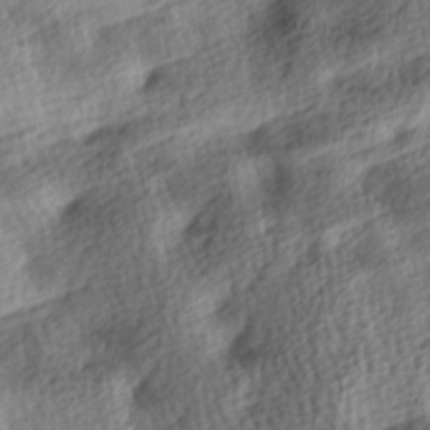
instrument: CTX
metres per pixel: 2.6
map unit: lAa
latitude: -8.7274
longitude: -125.5749
